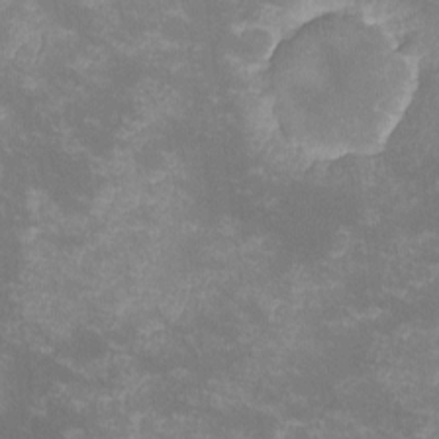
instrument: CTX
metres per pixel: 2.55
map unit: lHvf
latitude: -12.9353
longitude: -99.4048
